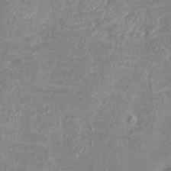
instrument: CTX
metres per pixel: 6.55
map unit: eHh
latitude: -3.3887
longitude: -75.0270
